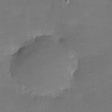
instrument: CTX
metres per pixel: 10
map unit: lHvf
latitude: -9.0297
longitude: -101.3104
